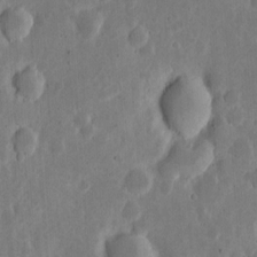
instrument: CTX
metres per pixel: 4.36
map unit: eHh
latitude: 6.7813
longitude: -70.5735
